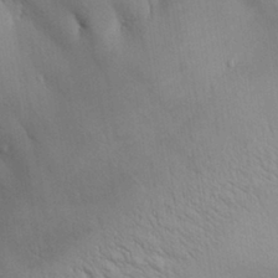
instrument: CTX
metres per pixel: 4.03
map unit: Aa
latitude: 30.5924
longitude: -144.8002
